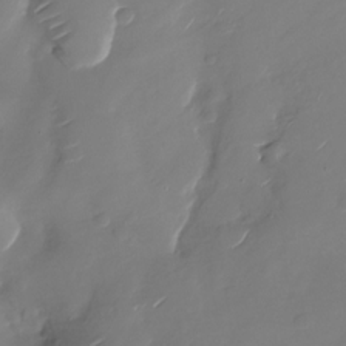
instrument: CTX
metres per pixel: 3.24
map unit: Nhu
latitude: -27.4643
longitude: -76.0822
